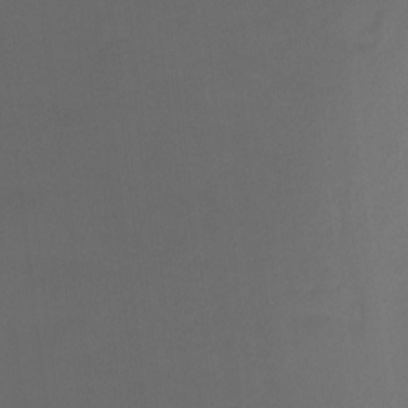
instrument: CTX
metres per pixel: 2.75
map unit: Ht
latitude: -9.7855
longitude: -37.8772
